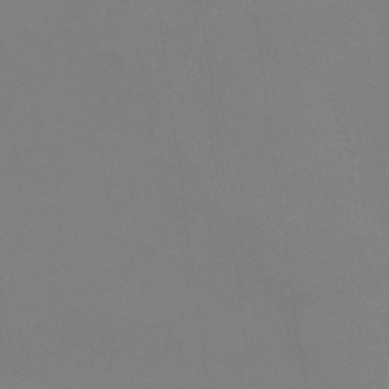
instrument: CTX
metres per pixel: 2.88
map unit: eHb
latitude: -37.8233
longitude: 75.2376
